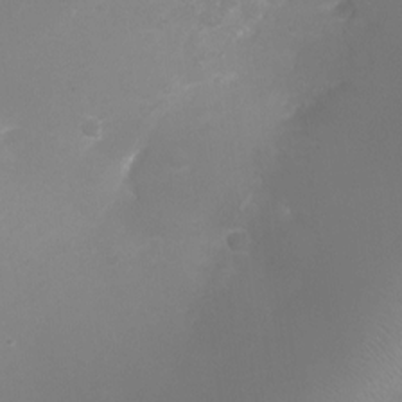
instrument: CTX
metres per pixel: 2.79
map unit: Ht
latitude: -6.9541
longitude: -20.8758
